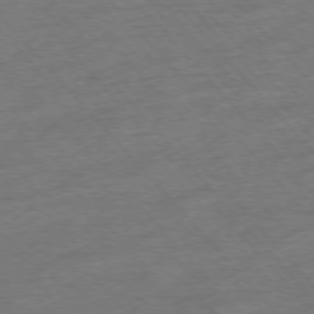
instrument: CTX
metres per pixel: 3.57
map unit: Hpe
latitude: -76.7463
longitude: -11.8772
